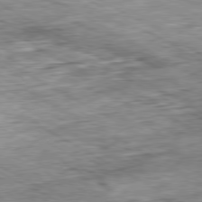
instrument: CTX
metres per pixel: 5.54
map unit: Ap
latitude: -80.7463
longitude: -84.4034
